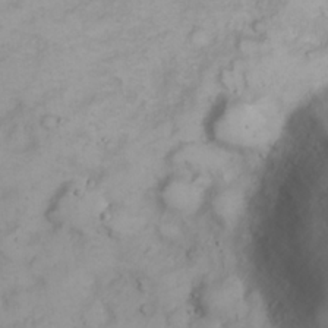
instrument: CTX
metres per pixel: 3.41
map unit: eHh
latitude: 23.1592
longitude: -60.5545
